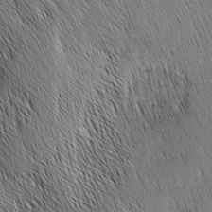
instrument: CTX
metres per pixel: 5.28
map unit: Nhu
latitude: -4.7085
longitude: -150.1389
